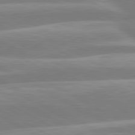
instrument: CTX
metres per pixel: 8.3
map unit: lApd
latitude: 80.4412
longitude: -134.4979
